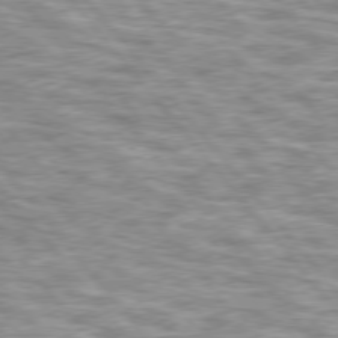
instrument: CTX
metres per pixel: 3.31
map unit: lApd
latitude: 76.1389
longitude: -48.9136
